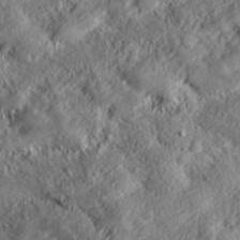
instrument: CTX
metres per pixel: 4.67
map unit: lHvf
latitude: 39.4048
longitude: -88.5168
